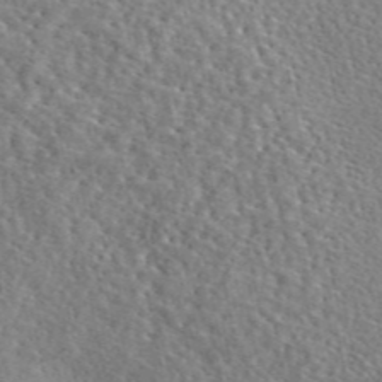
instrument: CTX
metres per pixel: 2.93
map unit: eAb
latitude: 45.6883
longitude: 111.5210
